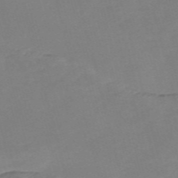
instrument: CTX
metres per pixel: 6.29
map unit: Nve
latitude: -58.5006
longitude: 58.0094
